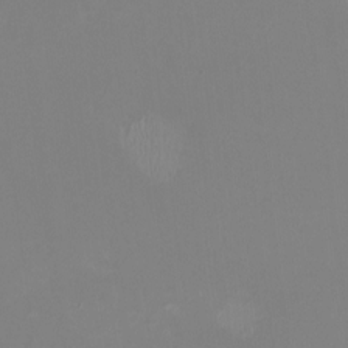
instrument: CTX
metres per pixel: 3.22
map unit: HNhu
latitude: -0.9353
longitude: -5.1592
